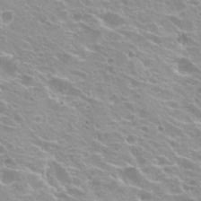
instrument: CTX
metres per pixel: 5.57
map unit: Hto
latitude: 20.0255
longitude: -33.6694
